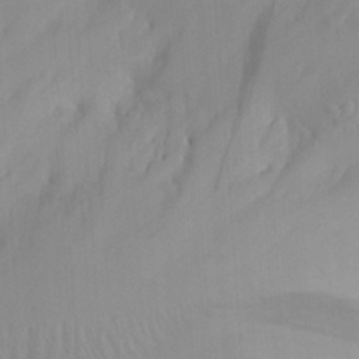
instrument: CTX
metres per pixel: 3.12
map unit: Aa
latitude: 26.1011
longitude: -131.6127
